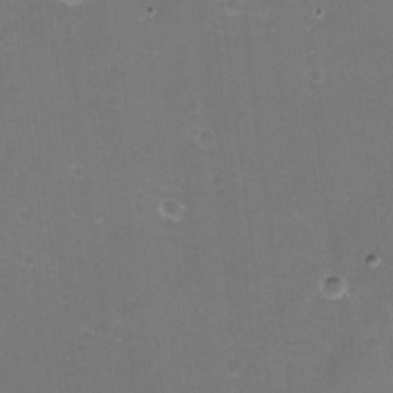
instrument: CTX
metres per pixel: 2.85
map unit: eHh
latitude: -11.8045
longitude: -61.8394
